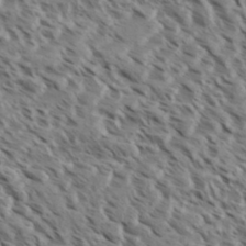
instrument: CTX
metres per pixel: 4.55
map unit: eHh
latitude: 35.7449
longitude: -138.7057
